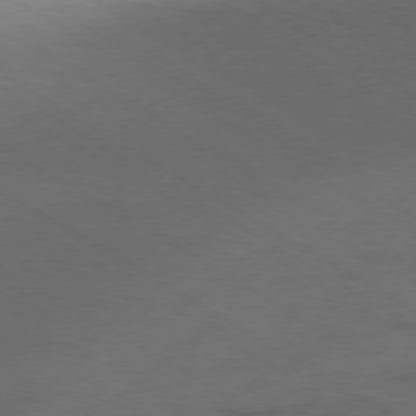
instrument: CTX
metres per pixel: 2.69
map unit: Ap
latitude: -80.0472
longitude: -52.3279
